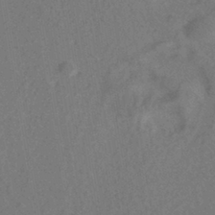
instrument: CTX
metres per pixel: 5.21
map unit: HNhu
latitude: -40.0472
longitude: 98.3684
